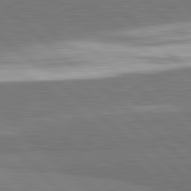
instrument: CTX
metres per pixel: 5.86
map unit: lApd
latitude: 82.1011
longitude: 162.8030
